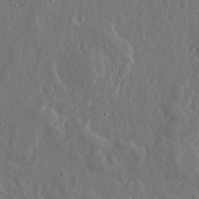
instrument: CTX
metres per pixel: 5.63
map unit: lHvf
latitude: 17.8205
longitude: -117.1214
